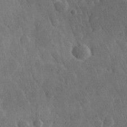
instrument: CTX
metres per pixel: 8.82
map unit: lHvf
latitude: 33.0836
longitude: -86.2900
